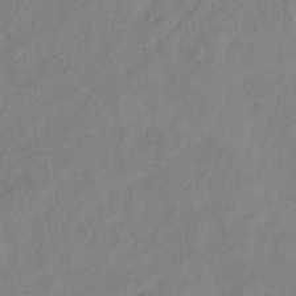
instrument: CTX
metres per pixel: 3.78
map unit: lHb
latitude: -36.5762
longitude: 72.1794
